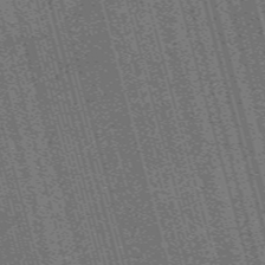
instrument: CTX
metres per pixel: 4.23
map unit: Nve
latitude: -59.6343
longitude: 61.9745
